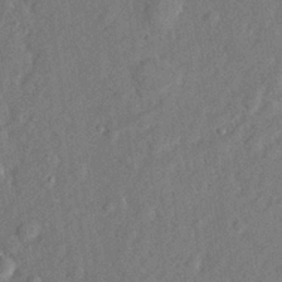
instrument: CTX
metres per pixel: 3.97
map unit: lHvf
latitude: 23.1214
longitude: 144.1606
